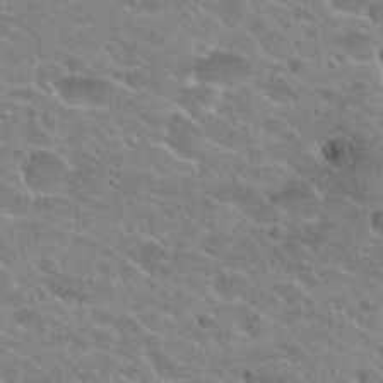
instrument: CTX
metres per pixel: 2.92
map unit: Hto
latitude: 24.4601
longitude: -44.0444
